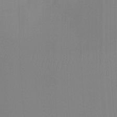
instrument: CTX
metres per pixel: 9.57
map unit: Ht
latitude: -8.2928
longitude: -31.1215
